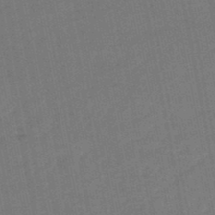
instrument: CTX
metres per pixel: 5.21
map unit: eHb
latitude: -48.2173
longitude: 89.0675
